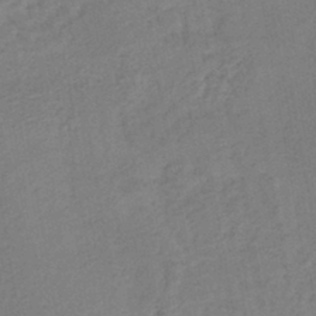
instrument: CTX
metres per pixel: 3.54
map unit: lHb
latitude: -41.2565
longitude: 73.2565
